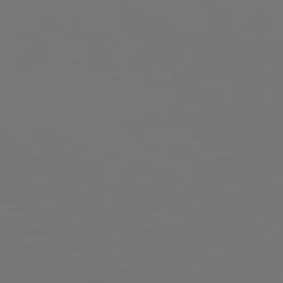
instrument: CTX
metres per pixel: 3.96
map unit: Hpe
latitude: 77.0647
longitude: -134.6490
